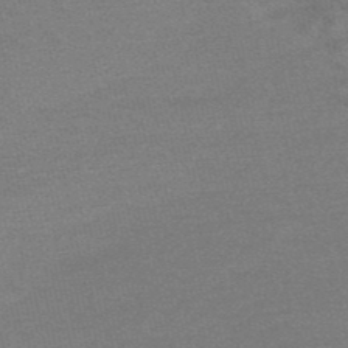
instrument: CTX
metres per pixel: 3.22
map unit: HNb
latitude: -52.7274
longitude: -43.2159
